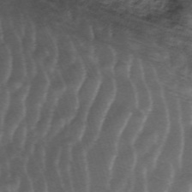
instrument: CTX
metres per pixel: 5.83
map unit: ANa
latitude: -40.7085
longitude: 103.2943
